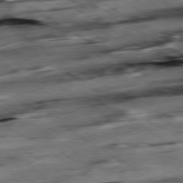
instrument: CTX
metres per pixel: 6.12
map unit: Hpe
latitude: -79.2187
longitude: -20.4979
